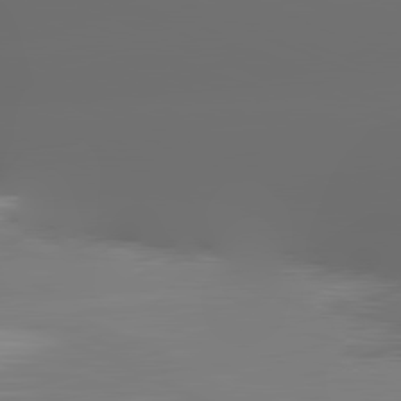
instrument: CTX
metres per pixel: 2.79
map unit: lApd
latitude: 81.8205
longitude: -164.8191
